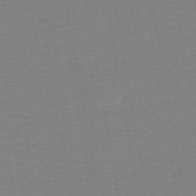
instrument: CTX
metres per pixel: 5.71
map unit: lHb
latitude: -41.3132
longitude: 52.9163
